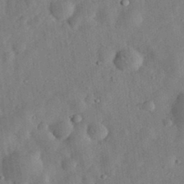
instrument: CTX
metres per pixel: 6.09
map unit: eHh
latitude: 33.0836
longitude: -75.6316
